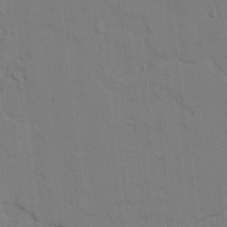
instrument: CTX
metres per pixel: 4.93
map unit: lAvf
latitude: 25.6316
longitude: -111.9906
